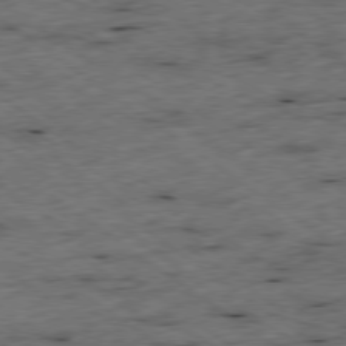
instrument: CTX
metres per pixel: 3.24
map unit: Ap
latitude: -79.4076
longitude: -52.3467
